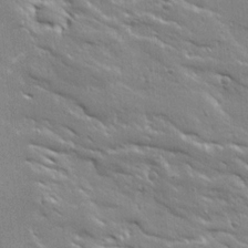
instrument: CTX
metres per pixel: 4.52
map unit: Ave
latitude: 18.6868
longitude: -137.3104
